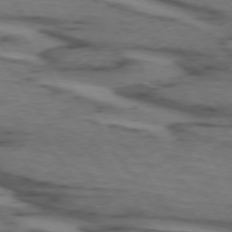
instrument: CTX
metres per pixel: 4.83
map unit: lApd
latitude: 73.5749
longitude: -71.2537
